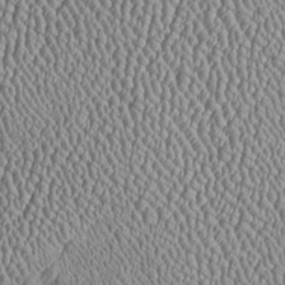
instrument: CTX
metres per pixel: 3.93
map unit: Htu
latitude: -7.0108
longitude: 157.2376
